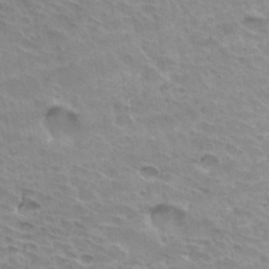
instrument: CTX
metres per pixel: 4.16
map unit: Hto
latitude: 33.9717
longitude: -43.1403
